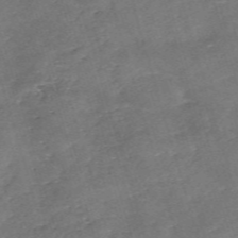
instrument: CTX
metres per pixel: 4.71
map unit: eHh
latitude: -54.8219
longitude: -90.8947
